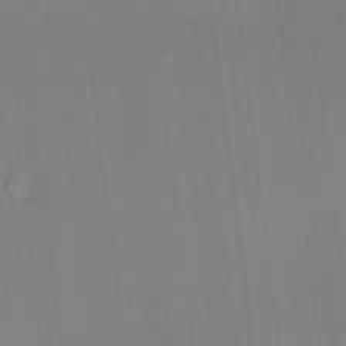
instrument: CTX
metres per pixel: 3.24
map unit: HNhu
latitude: 13.5560
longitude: 12.4251
